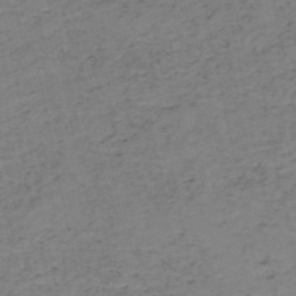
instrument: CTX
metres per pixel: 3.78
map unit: HNb
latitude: -50.4062
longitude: -51.7071
